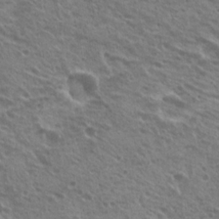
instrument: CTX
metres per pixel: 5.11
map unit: Hto
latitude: 21.3104
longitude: -31.7450
